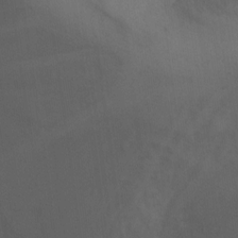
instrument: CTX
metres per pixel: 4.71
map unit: Ht
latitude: 12.1389
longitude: -40.9513
